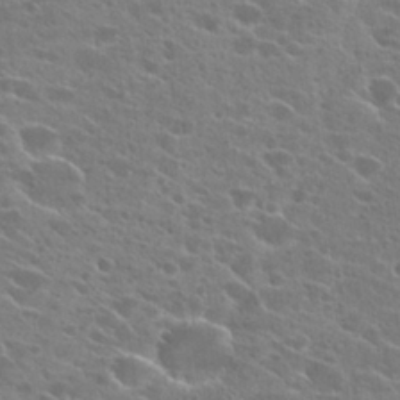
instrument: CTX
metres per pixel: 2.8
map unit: Hto
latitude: 24.1388
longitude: -41.2159
